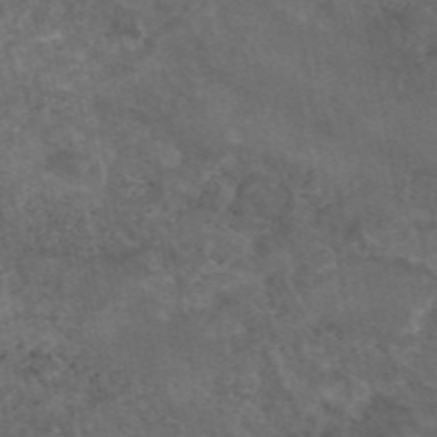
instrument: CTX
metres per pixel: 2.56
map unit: eAb
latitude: 45.5182
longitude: 115.4454
